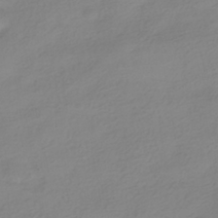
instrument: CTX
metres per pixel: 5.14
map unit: HNhu
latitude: -40.6707
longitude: 96.6897
